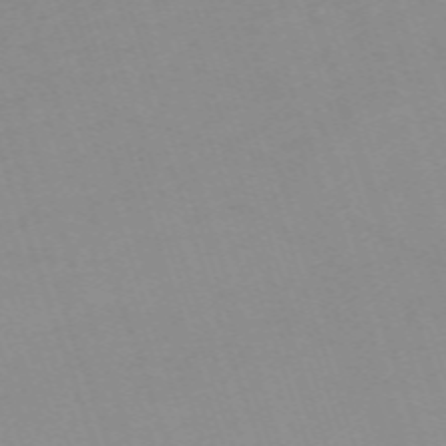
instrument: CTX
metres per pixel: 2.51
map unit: eHh
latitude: -64.6897
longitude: 52.8030
